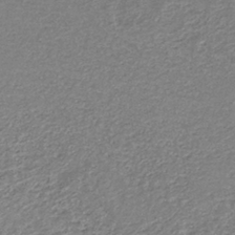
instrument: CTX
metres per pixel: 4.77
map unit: eAb
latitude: -38.9542
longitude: 51.7666
